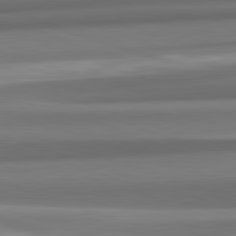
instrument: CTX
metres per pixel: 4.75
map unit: lApd
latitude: 82.6679
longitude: 175.9367
